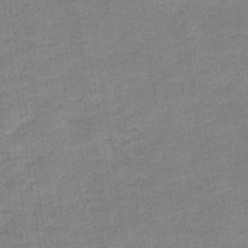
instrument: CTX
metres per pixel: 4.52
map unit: eHb
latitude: -35.9178
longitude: 77.5399
